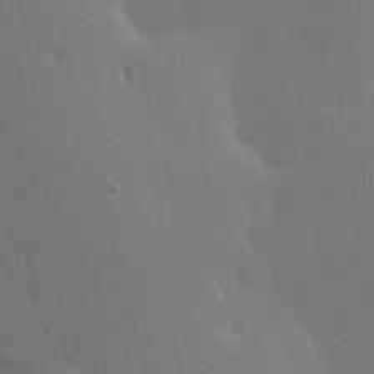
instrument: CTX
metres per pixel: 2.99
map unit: Nve
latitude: -8.1039
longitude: 175.5399
